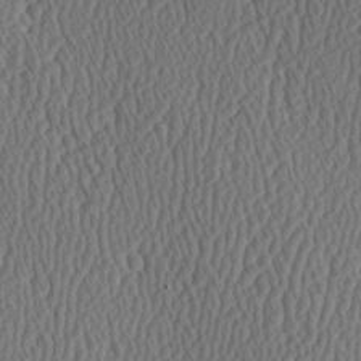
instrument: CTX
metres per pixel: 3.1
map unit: Hve
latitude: 3.6505
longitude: -124.5923
